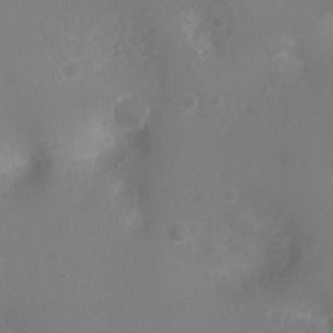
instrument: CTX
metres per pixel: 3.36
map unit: Ht
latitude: -2.9730
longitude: -16.7624
